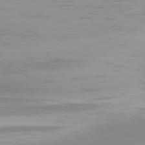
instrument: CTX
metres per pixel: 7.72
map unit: Hpe
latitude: 77.7071
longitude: -172.8946
